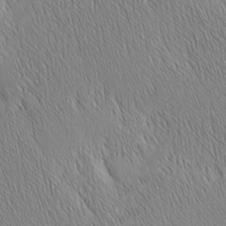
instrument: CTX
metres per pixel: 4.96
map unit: Nhu
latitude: -5.4454
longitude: -151.1781
